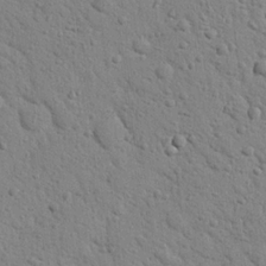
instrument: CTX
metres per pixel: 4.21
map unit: Nhu
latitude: 22.1200
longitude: -76.7813
